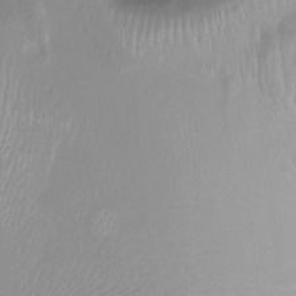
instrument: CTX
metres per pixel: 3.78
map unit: Ht
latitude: -0.9353
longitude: -19.0269
